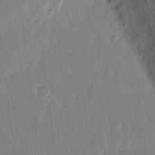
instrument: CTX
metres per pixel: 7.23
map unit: eHh
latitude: 12.8380
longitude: -70.5923
